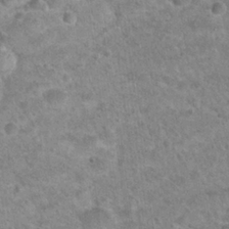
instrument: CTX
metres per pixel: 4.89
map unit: Hto
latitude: 21.6127
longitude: -49.1025
